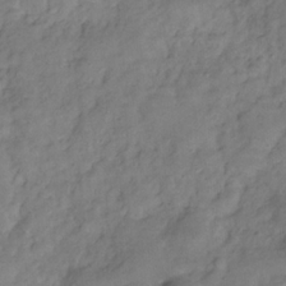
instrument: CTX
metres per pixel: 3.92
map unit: Hve
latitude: -31.4265
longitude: 95.9556
